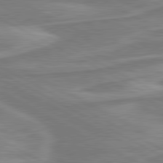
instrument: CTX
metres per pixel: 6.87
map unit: lApd
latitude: 80.6301
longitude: -173.9717
